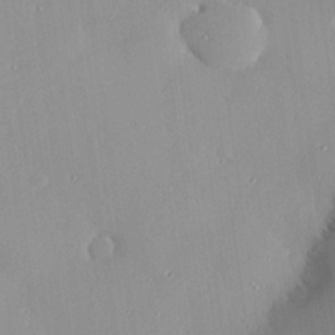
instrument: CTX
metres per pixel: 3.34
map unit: eHh
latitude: 24.2900
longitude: -89.6127
